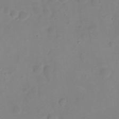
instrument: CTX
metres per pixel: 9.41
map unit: eHh
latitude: 22.0444
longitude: -63.4238
